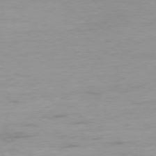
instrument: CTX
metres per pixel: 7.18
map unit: Ap
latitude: -78.7085
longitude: -70.8947
